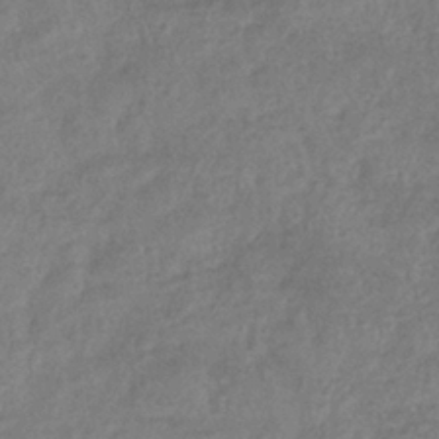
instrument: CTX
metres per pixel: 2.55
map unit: eHb
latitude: -37.0864
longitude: 80.7652
